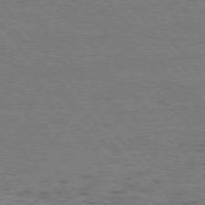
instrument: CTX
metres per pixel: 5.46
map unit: Hpe
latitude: 75.9150
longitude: -137.4427
